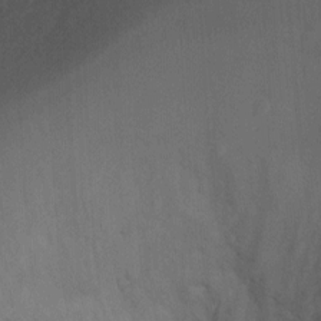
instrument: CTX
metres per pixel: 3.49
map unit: Ht
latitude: 2.4790
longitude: -27.3671
